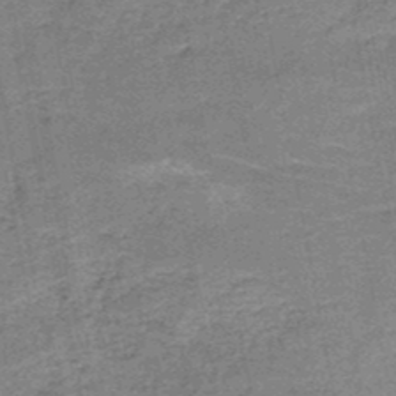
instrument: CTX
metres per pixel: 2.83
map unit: HNb
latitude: -50.0283
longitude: -49.8205
